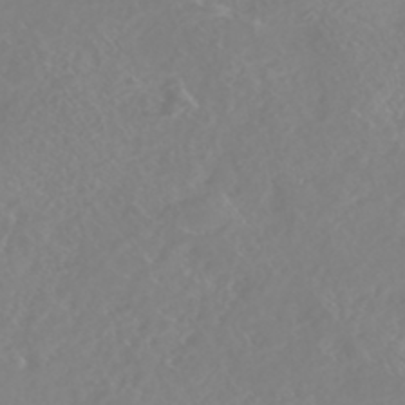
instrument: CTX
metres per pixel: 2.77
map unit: Nhe
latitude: -46.5384
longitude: -171.4804
